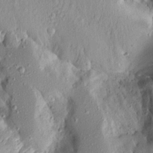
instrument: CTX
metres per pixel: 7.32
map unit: Aa
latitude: 14.8191
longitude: -144.1578
